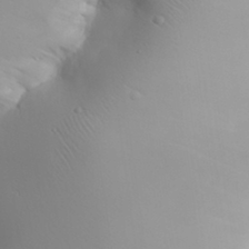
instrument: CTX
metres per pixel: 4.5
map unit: Aa
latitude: 31.8584
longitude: -142.9514
